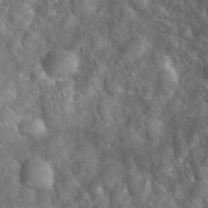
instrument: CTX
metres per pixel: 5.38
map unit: eHh
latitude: 39.2159
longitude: -57.6127
